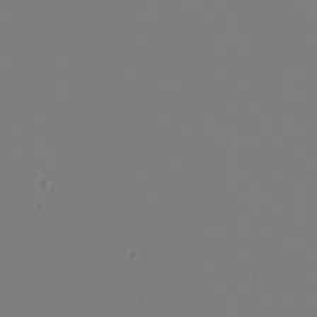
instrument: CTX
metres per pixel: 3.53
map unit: Nhu
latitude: -6.2361
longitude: -95.4616
